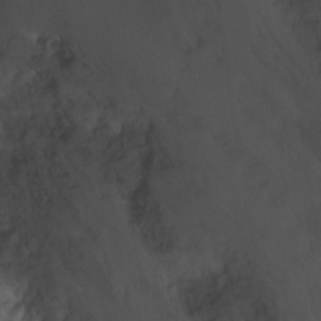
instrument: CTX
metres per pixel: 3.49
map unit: Hto
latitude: 4.1578
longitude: -32.4412
